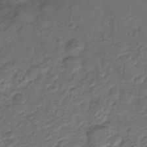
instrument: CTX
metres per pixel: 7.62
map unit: Nve
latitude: -19.5588
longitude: 105.8044
